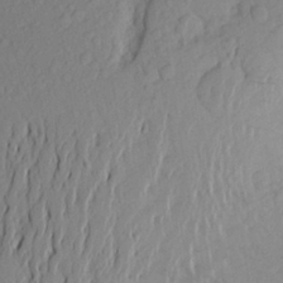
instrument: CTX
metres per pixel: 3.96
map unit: Aa
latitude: 25.4048
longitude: -147.2537
